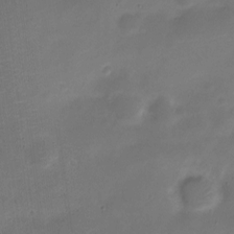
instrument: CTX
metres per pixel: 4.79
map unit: Nve
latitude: -21.5588
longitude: 104.8786
